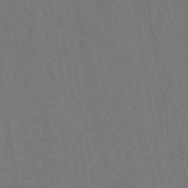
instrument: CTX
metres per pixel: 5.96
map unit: eHh
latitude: -42.7085
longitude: -32.3278
